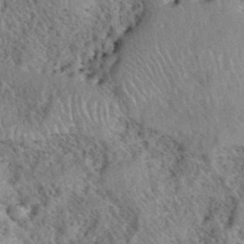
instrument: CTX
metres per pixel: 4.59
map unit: eHh
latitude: 40.3089
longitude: -56.1766
